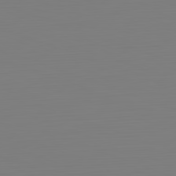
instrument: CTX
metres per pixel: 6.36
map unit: Hpe
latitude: -82.3117
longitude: 9.3321
